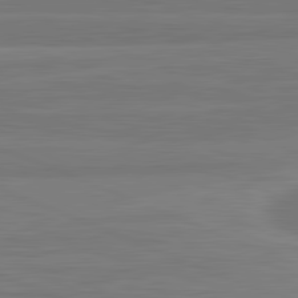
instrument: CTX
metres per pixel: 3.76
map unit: lApd
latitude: 82.1199
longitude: -173.6315
